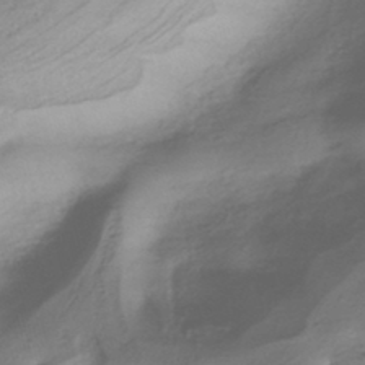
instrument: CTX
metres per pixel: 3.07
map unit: HNhu
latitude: -41.5966
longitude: 94.4251
